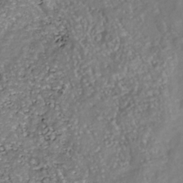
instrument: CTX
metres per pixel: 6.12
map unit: Nhu
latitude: -39.0109
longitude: -80.8191
